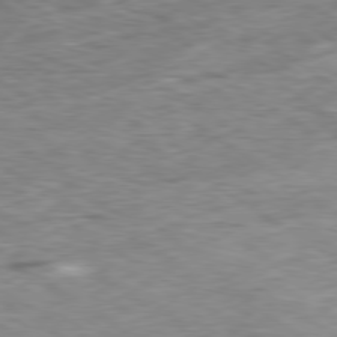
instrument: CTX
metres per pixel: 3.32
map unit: Ap
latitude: -80.0472
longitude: -72.4601
